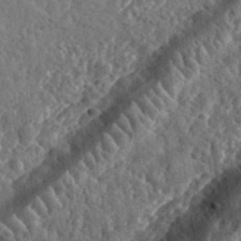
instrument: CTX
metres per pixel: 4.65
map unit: eHh
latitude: 35.8772
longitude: -79.9906
